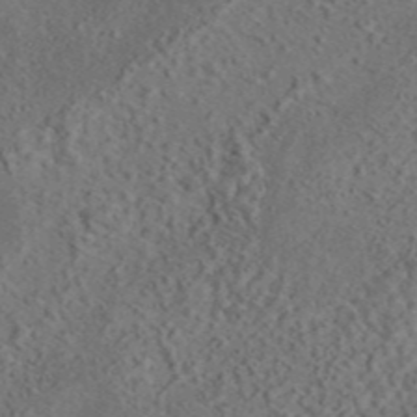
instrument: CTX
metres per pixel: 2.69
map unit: eAb
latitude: 43.5749
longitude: 116.1416
